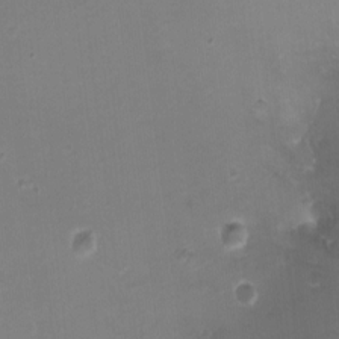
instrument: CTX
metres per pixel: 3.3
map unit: HNhu
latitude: 5.4237
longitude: 2.5384
